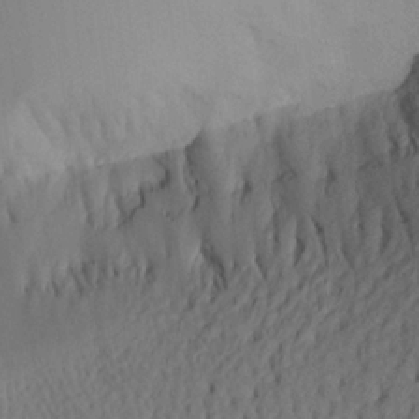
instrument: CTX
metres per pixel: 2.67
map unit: Aa
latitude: 20.7058
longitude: -144.8002
